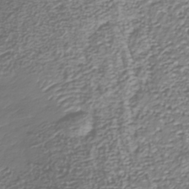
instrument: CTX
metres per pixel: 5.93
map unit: Nhu
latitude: -39.0109
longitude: -81.8772
